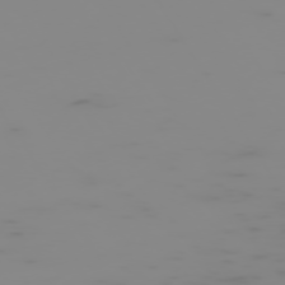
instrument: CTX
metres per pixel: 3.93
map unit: Hpe
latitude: -74.5574
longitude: 6.1228
